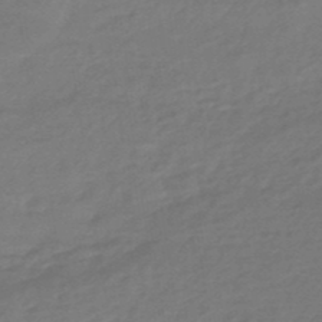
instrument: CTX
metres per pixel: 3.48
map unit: eHb
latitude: -46.1039
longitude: 89.6155
